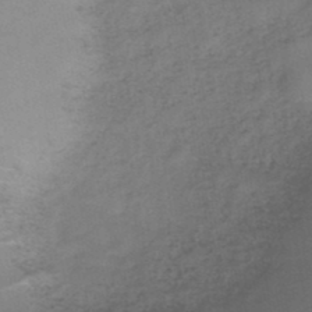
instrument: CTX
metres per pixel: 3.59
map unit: HNb
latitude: -45.9178
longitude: -39.2537
